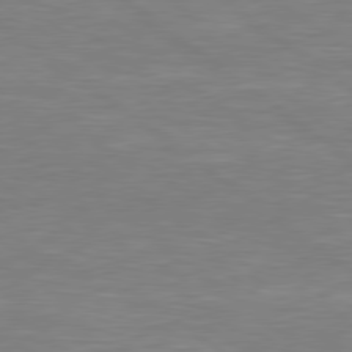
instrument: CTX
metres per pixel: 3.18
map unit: Hpe
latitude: 78.8002
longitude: -126.8569
